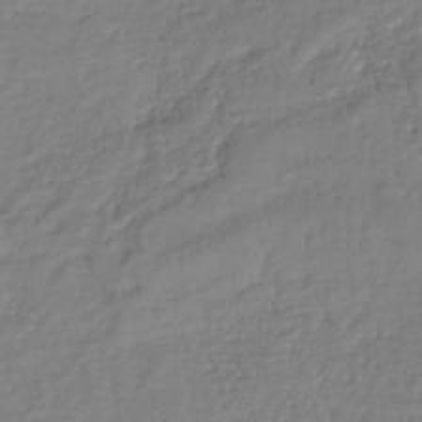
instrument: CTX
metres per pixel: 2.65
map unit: lHb
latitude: -41.5399
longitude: 75.0109
